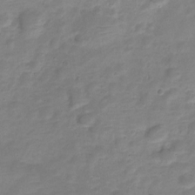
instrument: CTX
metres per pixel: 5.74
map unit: Nve
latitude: -22.9164
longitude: 104.4440
